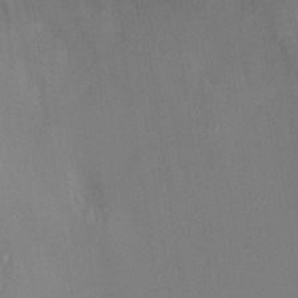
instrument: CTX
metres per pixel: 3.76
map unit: Ht
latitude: -7.5210
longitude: -24.2333
